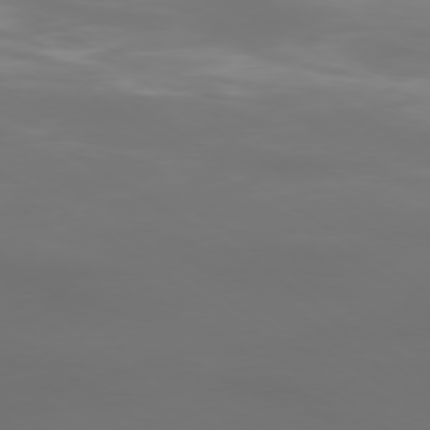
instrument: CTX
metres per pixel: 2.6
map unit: Ap
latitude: -79.3320
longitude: -92.8758
